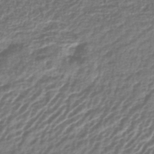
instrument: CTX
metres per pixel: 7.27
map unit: lHb
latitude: -41.8611
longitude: 75.7667
